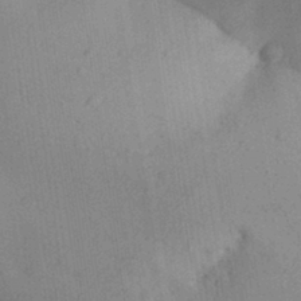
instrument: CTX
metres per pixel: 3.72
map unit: Aa
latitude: 31.5938
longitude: -146.4790
